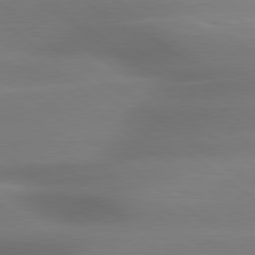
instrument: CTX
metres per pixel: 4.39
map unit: lApd
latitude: 79.2537
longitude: -133.7450
